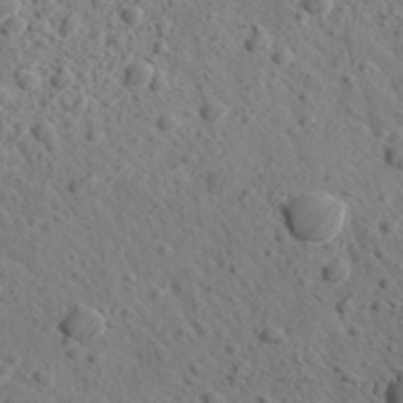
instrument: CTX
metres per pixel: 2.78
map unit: Aa
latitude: 27.0648
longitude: -142.3278
